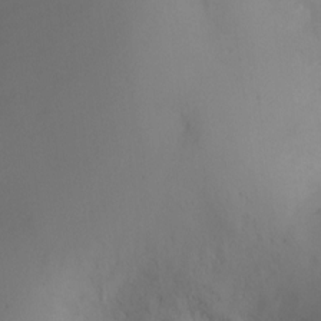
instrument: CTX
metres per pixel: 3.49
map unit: Ht
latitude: -0.0661
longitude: -18.1200
